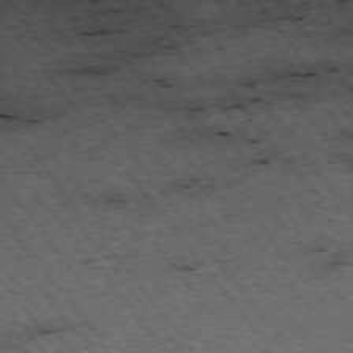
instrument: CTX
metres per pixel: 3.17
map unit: Hpe
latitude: -74.8597
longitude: 4.7463
